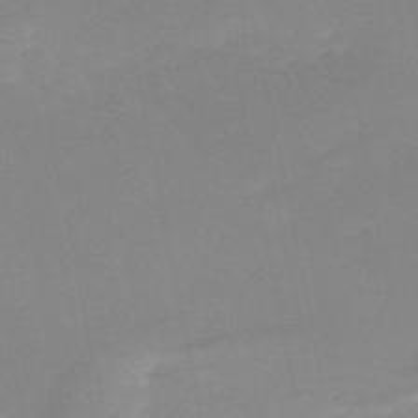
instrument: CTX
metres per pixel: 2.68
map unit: HNb
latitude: -50.0850
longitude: -42.4034
